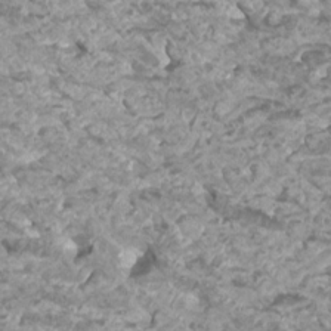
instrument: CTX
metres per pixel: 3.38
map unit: Htu
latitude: 3.2915
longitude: -21.4049
